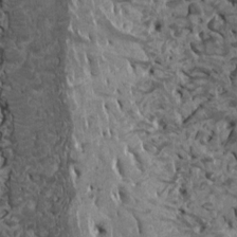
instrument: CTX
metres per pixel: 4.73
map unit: Ht
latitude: -2.9541
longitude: -15.1781
